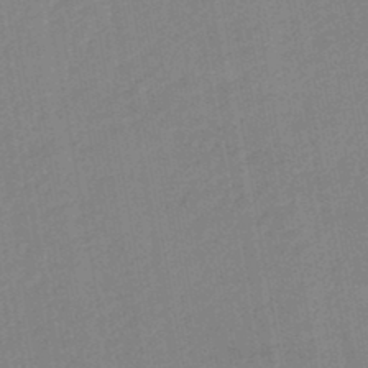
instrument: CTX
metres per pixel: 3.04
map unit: lHb
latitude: -45.0298
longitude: 73.0675
